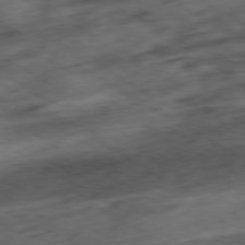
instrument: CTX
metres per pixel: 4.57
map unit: Hpe
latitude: -80.5385
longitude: 22.6708
